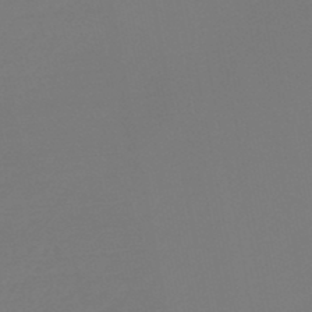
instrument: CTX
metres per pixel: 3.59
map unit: HNb
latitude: -46.4629
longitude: 56.6707
